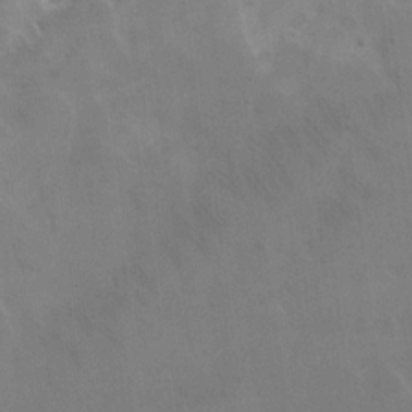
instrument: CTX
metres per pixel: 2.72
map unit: eHh
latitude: 18.1955
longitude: -66.2711
